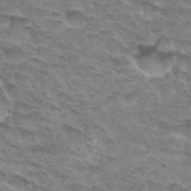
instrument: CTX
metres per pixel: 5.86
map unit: Hto
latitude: 33.2726
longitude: -46.5924
